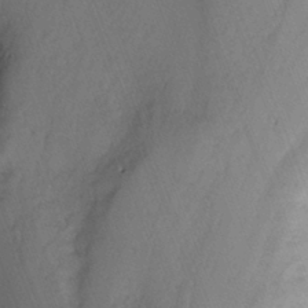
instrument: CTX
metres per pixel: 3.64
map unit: Nhu
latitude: -3.0864
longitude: -72.0444
